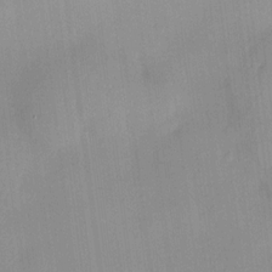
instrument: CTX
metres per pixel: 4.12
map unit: HNhu
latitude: 13.7450
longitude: 12.5952
